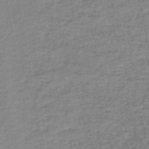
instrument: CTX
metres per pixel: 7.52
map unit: lHb
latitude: -44.8219
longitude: 65.6911
